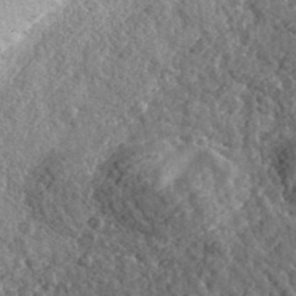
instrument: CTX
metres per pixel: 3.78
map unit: eHh
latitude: 36.0444
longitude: -79.9339
